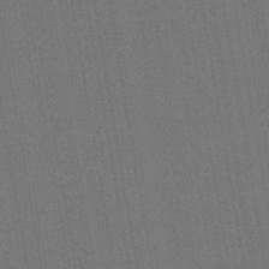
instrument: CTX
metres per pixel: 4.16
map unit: lHb
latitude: -47.1620
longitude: 73.0486
